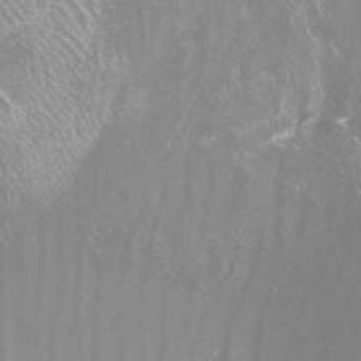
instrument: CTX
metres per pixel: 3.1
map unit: Nhu
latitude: -8.3495
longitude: -94.2712
